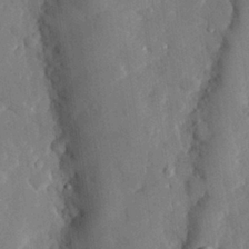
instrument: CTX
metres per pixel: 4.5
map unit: eHh
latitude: 28.4979
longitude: -79.9906
